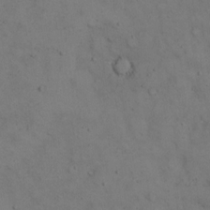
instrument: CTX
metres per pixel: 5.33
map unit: eHh
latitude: 15.3104
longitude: -62.0444
